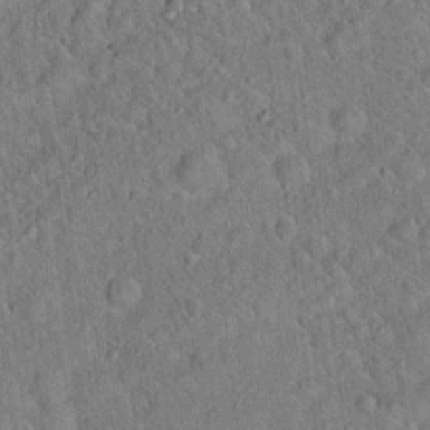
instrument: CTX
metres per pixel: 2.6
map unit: Hto
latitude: 17.4426
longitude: -52.3279
